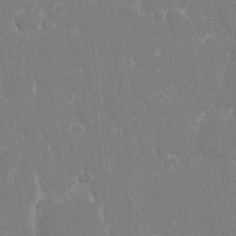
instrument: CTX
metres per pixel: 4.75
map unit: eHh
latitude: 14.4601
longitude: -71.9150
